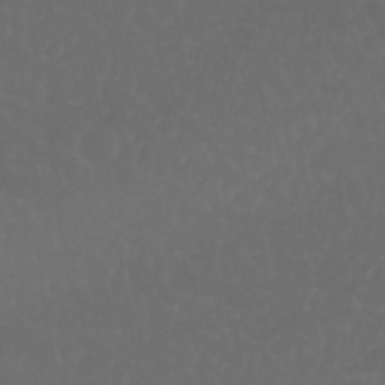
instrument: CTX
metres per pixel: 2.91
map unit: Nhu
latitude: 22.8002
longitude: -65.1592
